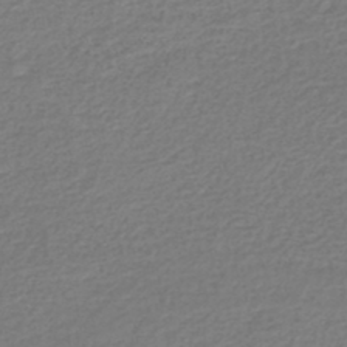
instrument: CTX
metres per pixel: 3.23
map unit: lHb
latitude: -45.4832
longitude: 61.6533
